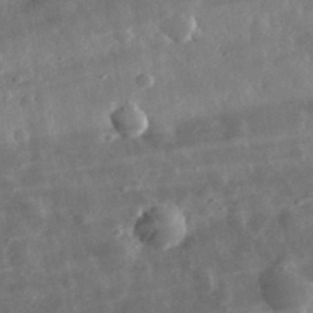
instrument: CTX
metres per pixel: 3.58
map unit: eHh
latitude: 32.3656
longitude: -78.6680
